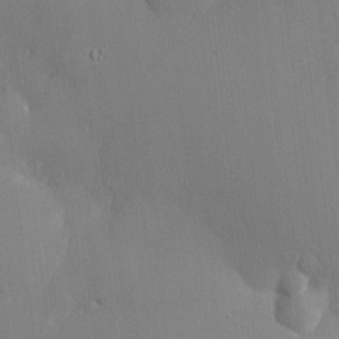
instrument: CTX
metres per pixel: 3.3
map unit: HNhu
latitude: 6.6490
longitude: -3.6316
